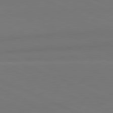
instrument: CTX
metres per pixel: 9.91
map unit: lApd
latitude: 81.7639
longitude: 144.5763
